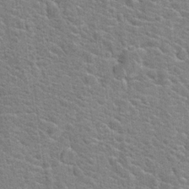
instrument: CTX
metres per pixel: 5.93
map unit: Hto
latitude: 20.0633
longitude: -44.3467
